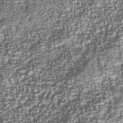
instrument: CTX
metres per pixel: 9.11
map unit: Nhu
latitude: -39.4455
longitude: -83.1214
